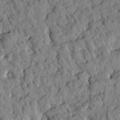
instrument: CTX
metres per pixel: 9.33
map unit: Htu
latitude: 1.4615
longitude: 177.7667
